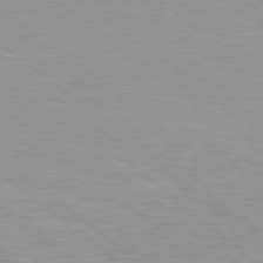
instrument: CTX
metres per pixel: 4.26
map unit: Hpe
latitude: 78.6491
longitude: -151.0269
